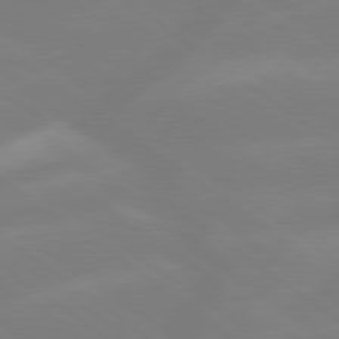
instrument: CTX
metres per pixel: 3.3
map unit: lApd
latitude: 79.2537
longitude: -149.1214
